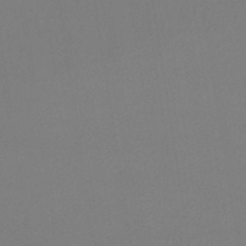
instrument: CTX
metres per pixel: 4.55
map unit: eHb
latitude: -49.7667
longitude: 67.6533
